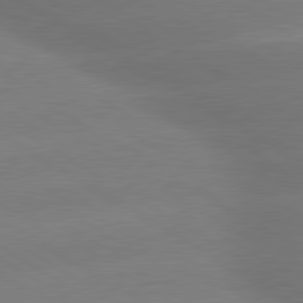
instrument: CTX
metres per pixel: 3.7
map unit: lApd
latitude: 80.1011
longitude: -149.5749
